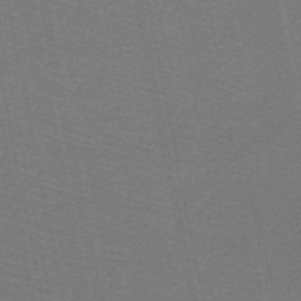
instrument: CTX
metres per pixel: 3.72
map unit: HNb
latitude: -48.6897
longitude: -41.1592
